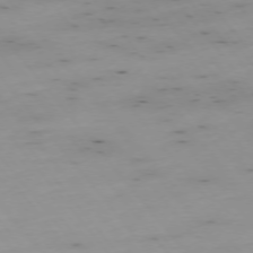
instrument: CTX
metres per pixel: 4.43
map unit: Hpe
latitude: -75.1998
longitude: 3.9367
